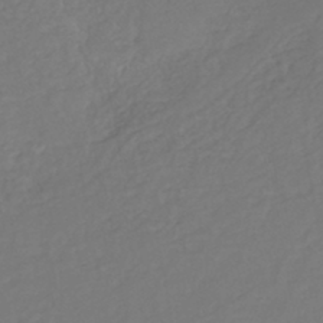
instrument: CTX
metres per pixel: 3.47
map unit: eHh
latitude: -44.1606
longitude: -29.5938
